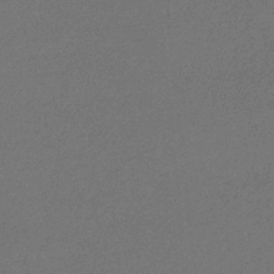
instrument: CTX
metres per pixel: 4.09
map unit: eHb
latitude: -32.7841
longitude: 69.8422
